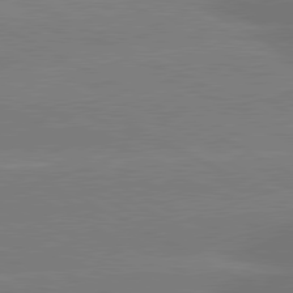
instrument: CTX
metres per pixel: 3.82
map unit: lApd
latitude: 80.6490
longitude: -150.8758
